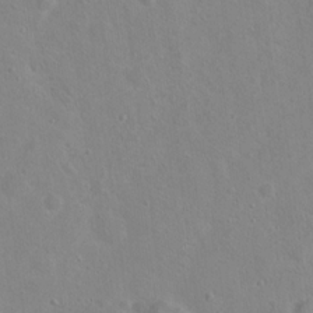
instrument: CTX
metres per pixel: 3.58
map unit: Hto
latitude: 17.1025
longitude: -39.3482
